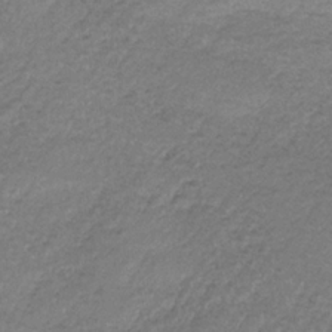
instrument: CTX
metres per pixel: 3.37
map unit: HNb
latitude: -34.1228
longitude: 62.9163
